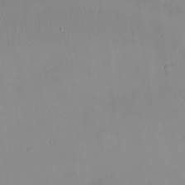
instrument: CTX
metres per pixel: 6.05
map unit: eHh
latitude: -9.2187
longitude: -66.3278
